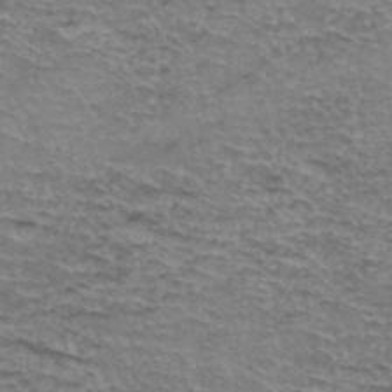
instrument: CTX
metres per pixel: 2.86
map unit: Hto
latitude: 36.8191
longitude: -43.4615
